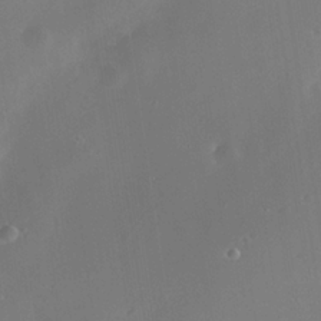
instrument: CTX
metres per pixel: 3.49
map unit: Nhe
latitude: -35.5399
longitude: -118.4412
